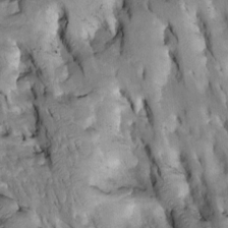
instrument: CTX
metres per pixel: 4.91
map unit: Htu
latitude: -2.7652
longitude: 149.4266
